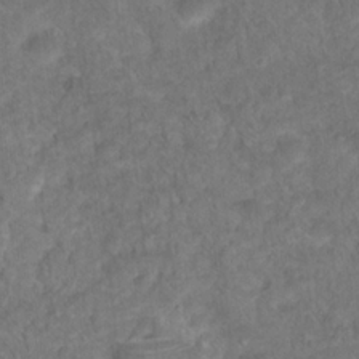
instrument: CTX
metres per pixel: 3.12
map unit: Hto
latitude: 18.7435
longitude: -39.2726
